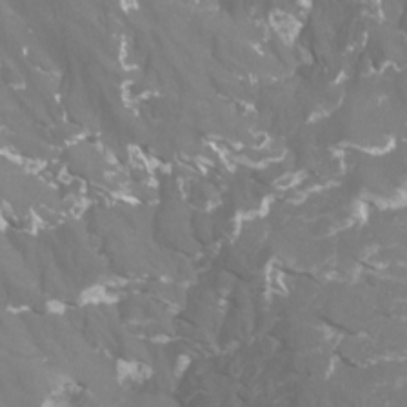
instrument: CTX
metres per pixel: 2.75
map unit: Htu
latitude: -13.1998
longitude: -48.4034
